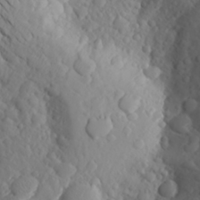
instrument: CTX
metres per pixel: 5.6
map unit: Aa
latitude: 24.4223
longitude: -146.2712
